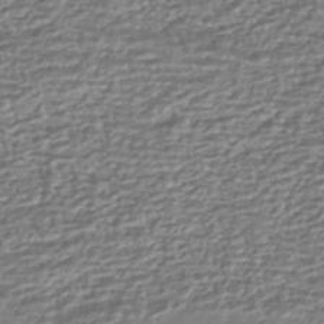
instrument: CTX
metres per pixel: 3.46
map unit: HNhu
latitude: -43.8422
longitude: 98.4629
